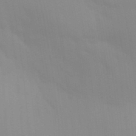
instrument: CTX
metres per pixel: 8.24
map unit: Aa
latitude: 32.0822
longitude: -145.7827
